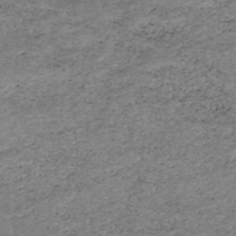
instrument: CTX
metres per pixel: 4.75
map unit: HNhu
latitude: -46.7652
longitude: 28.6141
